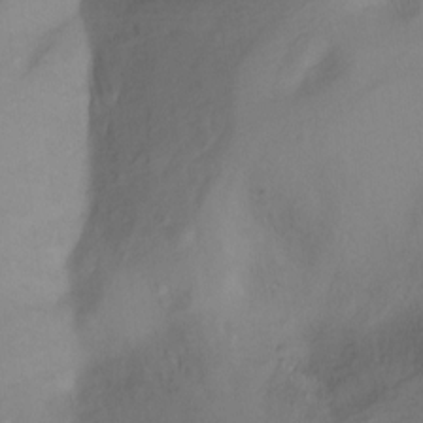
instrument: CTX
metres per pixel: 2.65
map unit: Ht
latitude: -16.1984
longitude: -42.9136
